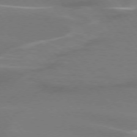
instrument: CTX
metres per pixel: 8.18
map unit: lApd
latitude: 74.9892
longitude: -62.9892
